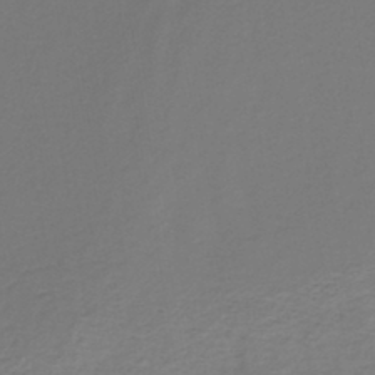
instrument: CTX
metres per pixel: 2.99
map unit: lHb
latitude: -43.3698
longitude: 71.3699
